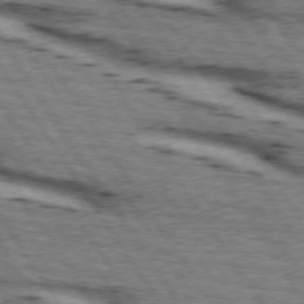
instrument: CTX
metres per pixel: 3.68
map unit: lApd
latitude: 73.8962
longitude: -72.8947
